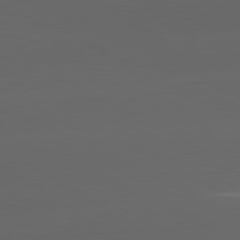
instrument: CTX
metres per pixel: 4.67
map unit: lApd
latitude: 81.3293
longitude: -146.8380
